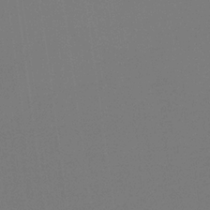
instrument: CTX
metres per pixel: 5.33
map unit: eHb
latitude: -30.7841
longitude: 72.1794
